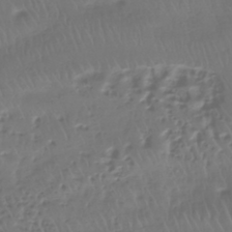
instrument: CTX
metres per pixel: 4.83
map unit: HNhu
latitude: -43.1809
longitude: 102.3873
